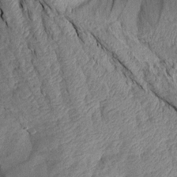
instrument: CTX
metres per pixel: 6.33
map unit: Aa
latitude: 15.1970
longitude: -146.3468
